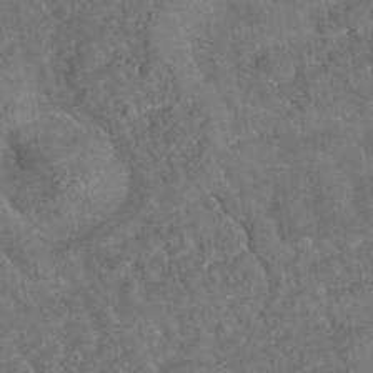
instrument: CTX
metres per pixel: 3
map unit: eAb
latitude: 34.8380
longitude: 110.8219
